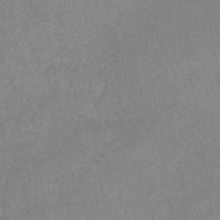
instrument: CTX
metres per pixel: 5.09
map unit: lHb
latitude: -40.1228
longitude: 66.2173
